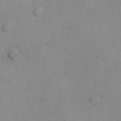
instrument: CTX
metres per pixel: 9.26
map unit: Hto
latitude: 5.8772
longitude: -61.9339
